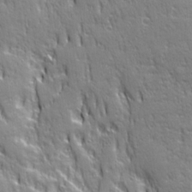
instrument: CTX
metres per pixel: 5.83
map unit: Ave
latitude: 22.1011
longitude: -135.6316
